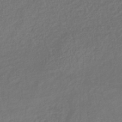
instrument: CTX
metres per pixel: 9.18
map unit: lHb
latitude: -38.9164
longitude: 70.4629
